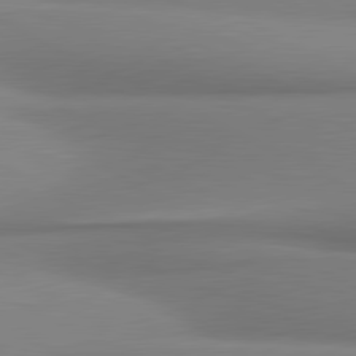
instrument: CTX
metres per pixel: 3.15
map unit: lApd
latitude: 81.0080
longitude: 176.8408
